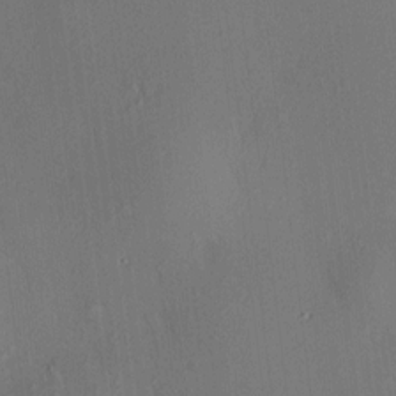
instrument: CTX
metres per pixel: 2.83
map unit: HNhu
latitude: 7.4426
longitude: 14.6519
